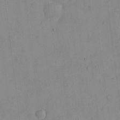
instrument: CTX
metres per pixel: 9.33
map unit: eHh
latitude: -8.8219
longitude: -66.5356
